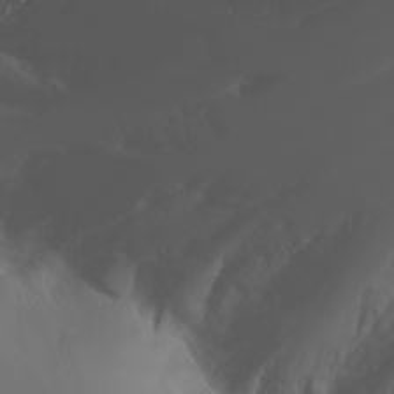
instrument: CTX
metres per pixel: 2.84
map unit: Nhu
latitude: -6.8030
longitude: -90.1578
